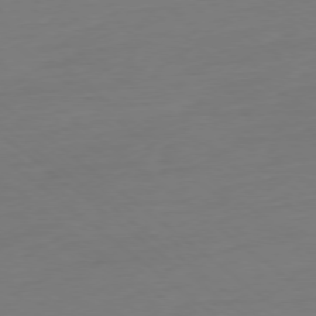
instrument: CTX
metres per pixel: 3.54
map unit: Ap
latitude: -78.4062
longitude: -76.3089
